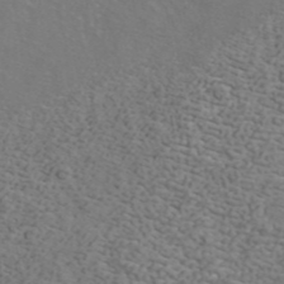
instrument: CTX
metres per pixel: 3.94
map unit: ANa
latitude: 43.3860
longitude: 28.8030
